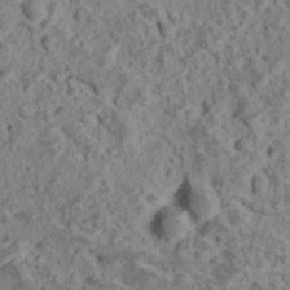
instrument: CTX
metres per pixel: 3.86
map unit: Ave
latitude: 18.4790
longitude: -134.5357
